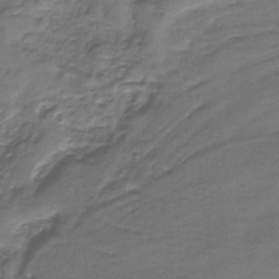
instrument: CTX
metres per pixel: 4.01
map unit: HNb
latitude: -35.5966
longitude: 57.9556
